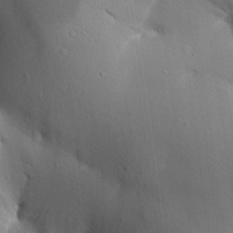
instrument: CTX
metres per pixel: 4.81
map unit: Aa
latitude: 27.2348
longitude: -129.4615
